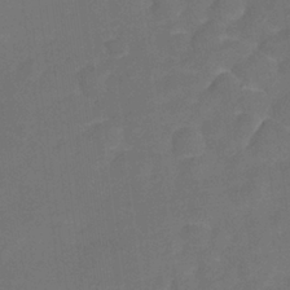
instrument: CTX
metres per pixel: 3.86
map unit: Nhu
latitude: -17.1809
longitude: -56.5923
